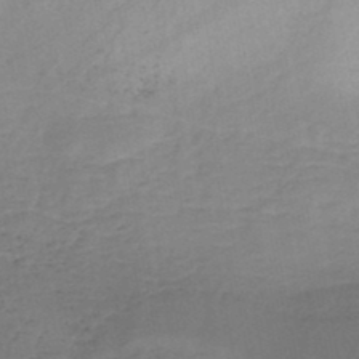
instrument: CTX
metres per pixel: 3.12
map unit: HNb
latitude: -46.0283
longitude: -39.1970
